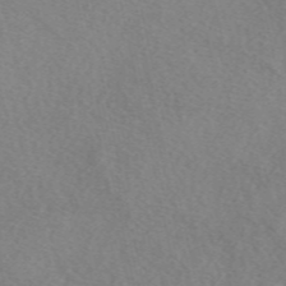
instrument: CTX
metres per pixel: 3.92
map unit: eAb
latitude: 48.8380
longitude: 107.3510
